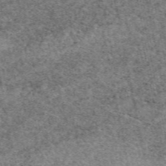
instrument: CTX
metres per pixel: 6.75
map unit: eAb
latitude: 48.4223
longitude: 116.3684
